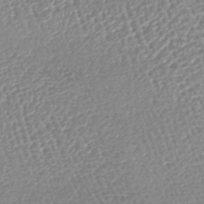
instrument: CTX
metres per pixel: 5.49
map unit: lHb
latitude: -44.0850
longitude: 76.5385
